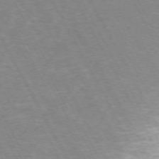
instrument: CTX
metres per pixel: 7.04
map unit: Hpe
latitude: -72.1794
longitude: 9.6344
